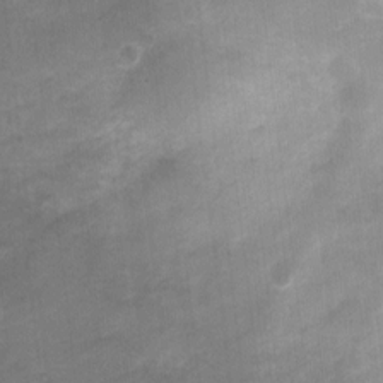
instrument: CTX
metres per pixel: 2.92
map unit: Nhu
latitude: 5.2726
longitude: -18.0444
